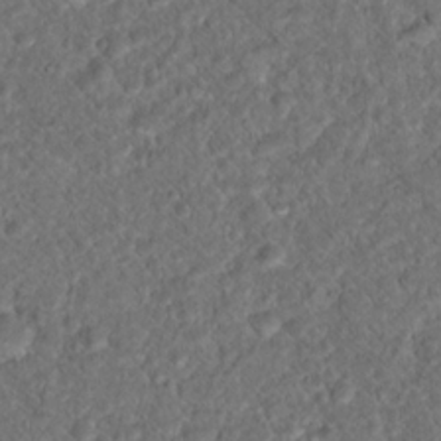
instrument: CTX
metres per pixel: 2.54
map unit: Hto
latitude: 17.2537
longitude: -37.4616
